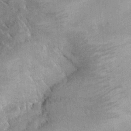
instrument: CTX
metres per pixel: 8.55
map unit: Hto
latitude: 11.6316
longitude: -36.1200
